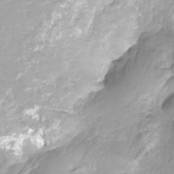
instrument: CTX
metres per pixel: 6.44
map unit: HNhu
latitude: -21.2376
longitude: 84.5951
